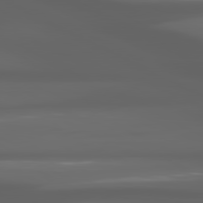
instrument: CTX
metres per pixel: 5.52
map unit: lApd
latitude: 80.7624
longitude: -140.6490
